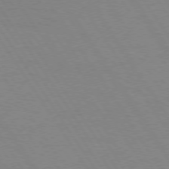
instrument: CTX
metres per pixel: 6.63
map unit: Hpe
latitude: 74.4979
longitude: -140.1766
